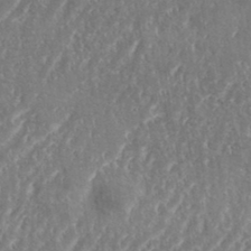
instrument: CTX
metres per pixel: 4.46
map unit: eHh
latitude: 34.9324
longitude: -134.3278
